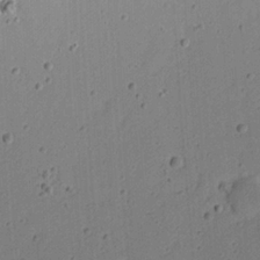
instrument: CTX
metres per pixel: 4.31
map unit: eHh
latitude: 21.8395
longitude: -70.0444
